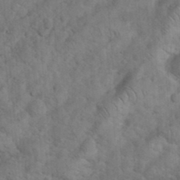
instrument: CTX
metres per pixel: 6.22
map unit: eHh
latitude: 36.5735
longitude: -65.0458
